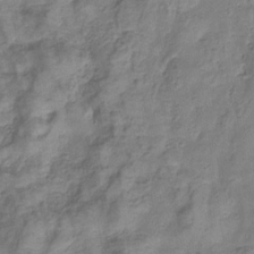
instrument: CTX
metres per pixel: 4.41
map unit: eHb
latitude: -33.5588
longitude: 75.4077
